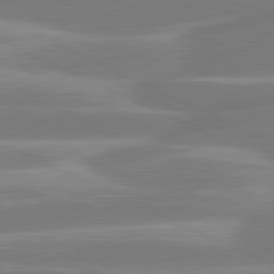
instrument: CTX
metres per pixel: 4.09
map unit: lApd
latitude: 81.2348
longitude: -135.4426
